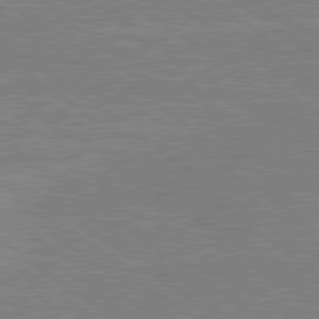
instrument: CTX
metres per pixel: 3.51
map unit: lApd
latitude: 79.5749
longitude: 166.8786
